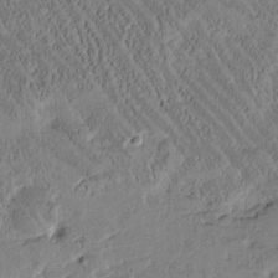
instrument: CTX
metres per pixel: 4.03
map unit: Htu
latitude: -1.6911
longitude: 176.0283
